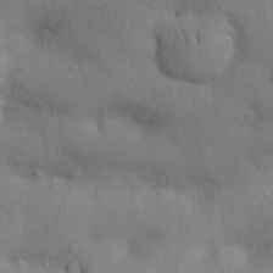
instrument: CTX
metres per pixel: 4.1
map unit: Nhu
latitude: 27.4427
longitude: -69.5371
